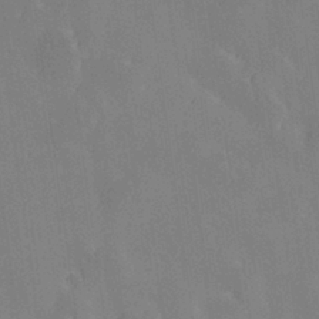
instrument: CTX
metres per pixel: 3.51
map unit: Hve
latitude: 28.1578
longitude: 145.4454
